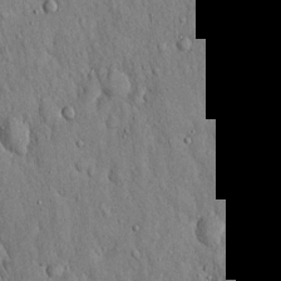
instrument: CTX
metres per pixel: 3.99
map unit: Hto
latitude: 16.6679
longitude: -58.4601
